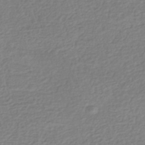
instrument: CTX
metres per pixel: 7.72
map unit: HNhu
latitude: -43.0108
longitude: 99.0108
